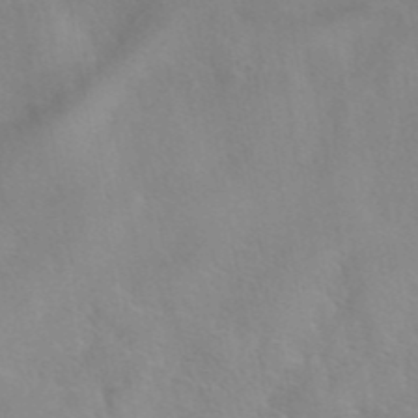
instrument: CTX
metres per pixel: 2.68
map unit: eAb
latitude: 41.8961
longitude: 106.2551
